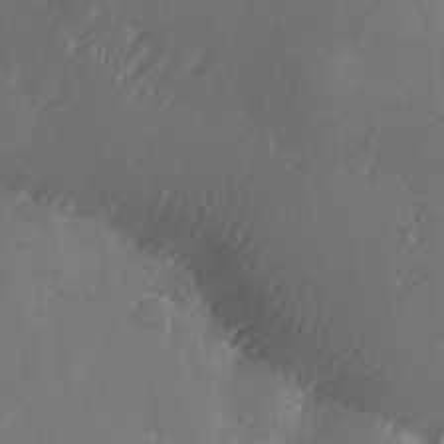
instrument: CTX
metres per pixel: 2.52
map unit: Ave
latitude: 2.1766
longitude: -111.6505
